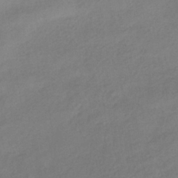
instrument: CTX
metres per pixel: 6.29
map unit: HNhu
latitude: -40.5007
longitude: 95.5210
